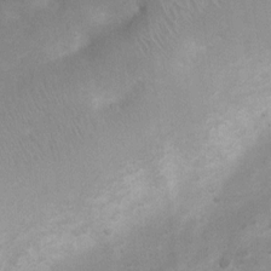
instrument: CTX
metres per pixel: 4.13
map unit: Nhu
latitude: 4.7246
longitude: -24.9324
